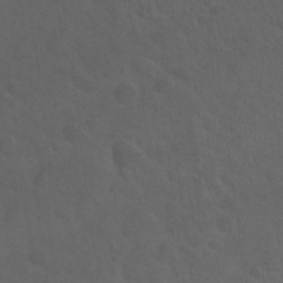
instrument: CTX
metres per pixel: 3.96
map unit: Hto
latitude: 19.7071
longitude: -54.0633
